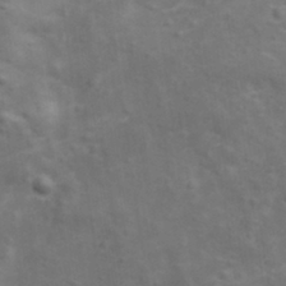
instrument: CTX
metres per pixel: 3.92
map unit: Ave
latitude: 11.8583
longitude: -104.7247
